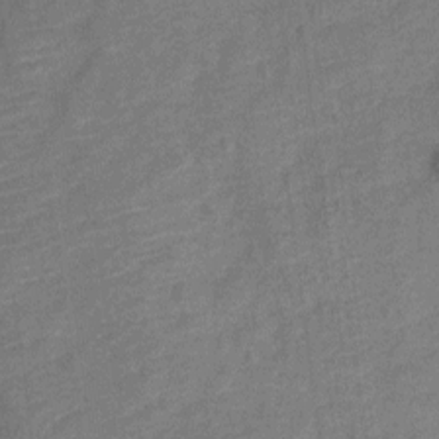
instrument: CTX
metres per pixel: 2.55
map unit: Nve
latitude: -18.4818
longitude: 108.4629
